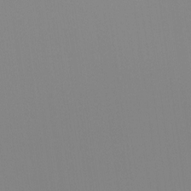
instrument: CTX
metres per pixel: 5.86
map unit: Htu
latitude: -12.3684
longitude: -70.3656
